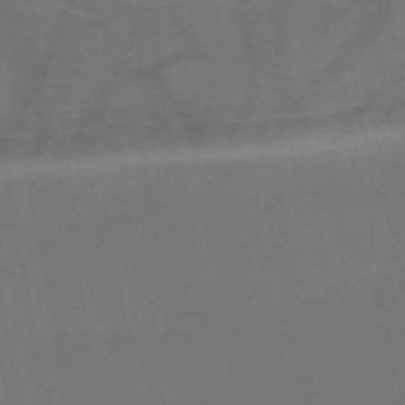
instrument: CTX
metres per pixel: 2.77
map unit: HNb
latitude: -51.7478
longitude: -45.8016
